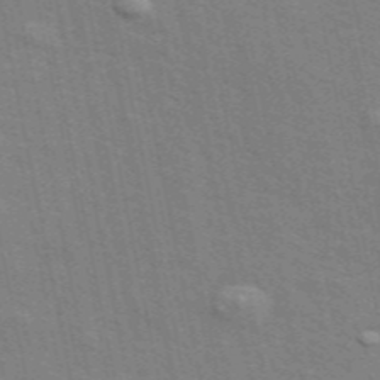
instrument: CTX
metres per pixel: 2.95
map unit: ANa
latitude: 49.0458
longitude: -75.8961
